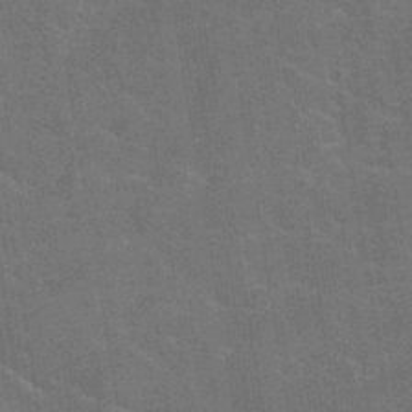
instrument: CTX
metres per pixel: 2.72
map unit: eHh
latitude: 36.6113
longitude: -66.7435
